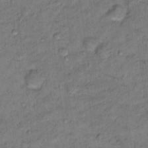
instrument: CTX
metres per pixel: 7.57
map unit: Nhu
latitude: 14.9703
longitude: -31.3104
